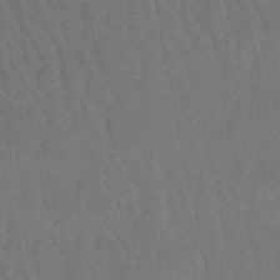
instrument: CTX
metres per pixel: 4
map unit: eHb
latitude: -50.4818
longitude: 73.0297
